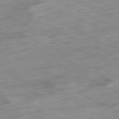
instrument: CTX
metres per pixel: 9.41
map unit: Ap
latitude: -81.0676
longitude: -87.5938
